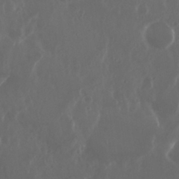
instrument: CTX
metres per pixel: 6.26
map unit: Nhu
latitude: 29.3481
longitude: -57.8016
